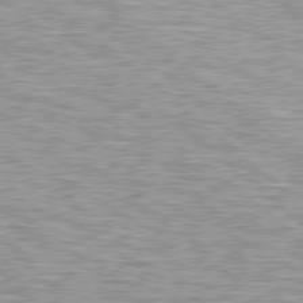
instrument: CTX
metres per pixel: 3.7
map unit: Hpe
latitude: 78.7624
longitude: -157.3670
